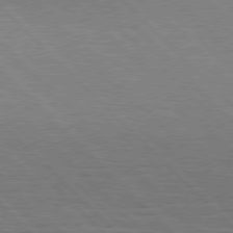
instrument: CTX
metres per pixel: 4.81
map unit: Hpe
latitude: 77.0458
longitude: -127.2348
